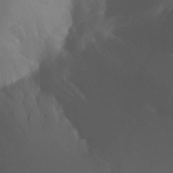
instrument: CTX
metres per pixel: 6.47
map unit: Nhu
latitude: -13.1998
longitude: -63.8962
